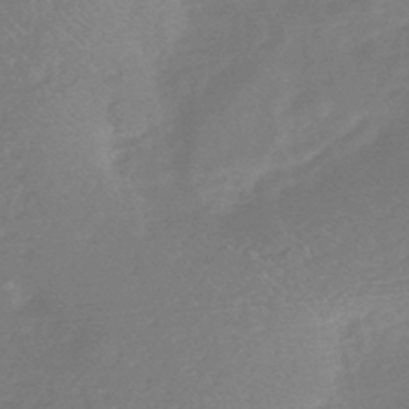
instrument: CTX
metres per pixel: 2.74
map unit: HNb
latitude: -44.6141
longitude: -38.0822
